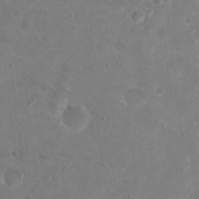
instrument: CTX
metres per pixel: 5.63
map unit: Nhu
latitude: 17.3482
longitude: -30.8569
